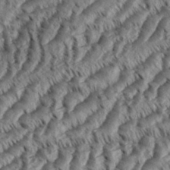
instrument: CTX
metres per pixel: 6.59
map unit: eHh
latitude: 36.1200
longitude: -138.2522
